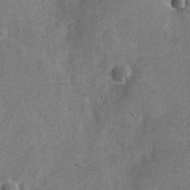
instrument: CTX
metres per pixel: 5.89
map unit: Nve
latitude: -25.4454
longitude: 105.3887
